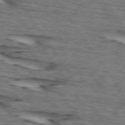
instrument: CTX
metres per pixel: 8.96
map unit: lApd
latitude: 74.0633
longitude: -73.3482
